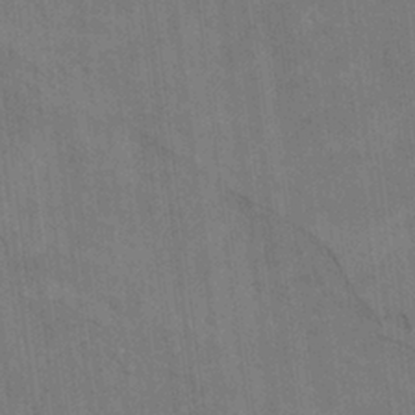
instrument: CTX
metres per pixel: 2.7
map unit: Htu
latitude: 2.2900
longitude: 148.6897
